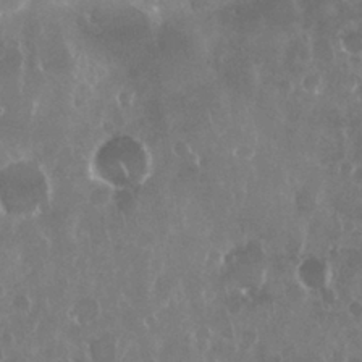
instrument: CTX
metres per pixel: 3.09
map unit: Nhu
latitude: 28.8947
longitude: -63.3671
